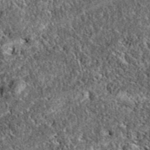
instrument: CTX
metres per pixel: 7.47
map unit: eAb
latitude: 37.5560
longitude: 111.5399
